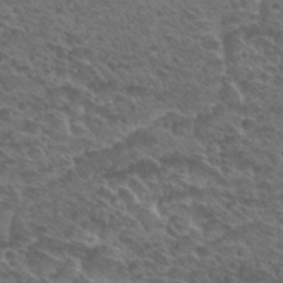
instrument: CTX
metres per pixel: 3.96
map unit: Hto
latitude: 29.1403
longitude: -39.0269
